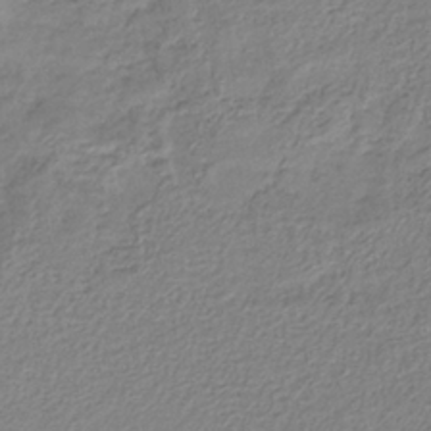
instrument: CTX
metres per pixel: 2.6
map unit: HNb
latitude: -36.8974
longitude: 53.3887
